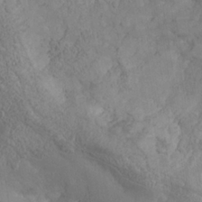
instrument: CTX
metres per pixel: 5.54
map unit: Nhe
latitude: -37.4076
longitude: 139.8045
